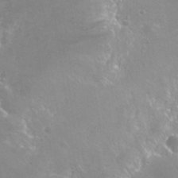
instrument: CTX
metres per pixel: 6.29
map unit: Nhu
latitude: 26.5168
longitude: -50.2711
